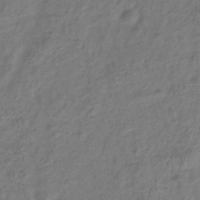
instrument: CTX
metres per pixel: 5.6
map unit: Hve
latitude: -33.6533
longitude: 88.9541
